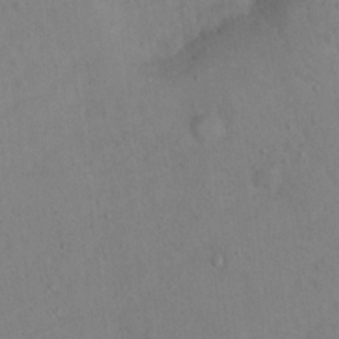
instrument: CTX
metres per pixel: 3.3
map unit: Nhu
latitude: 14.4601
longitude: -29.0836
